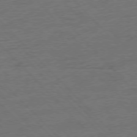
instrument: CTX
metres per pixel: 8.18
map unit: Ap
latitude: -77.7289
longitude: -95.0081
